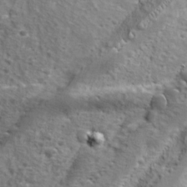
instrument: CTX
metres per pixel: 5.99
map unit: Ave
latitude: 11.3104
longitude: -104.8002
